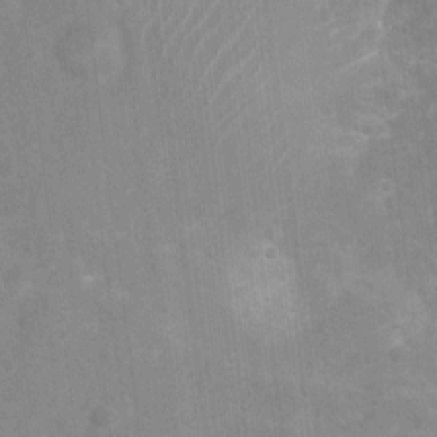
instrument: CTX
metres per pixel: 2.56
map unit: Nhu
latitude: 6.6868
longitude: -19.1781
